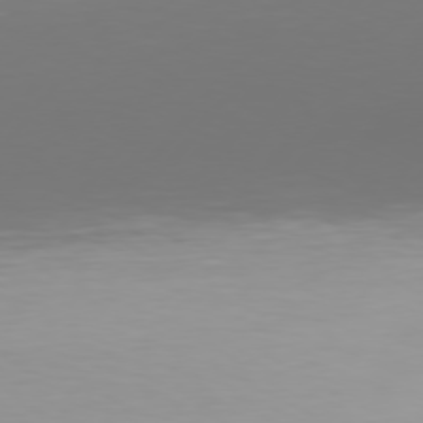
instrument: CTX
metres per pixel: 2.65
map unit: Hpe
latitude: 75.8394
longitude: -128.6679
